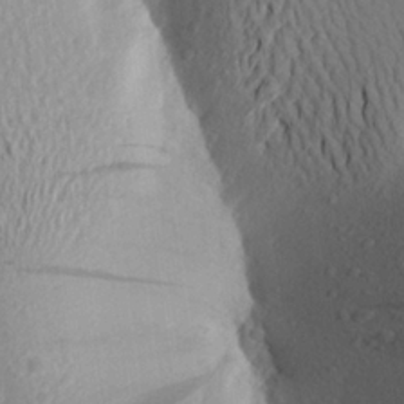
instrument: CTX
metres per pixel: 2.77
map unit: Aa
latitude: 24.3845
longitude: -149.7072
